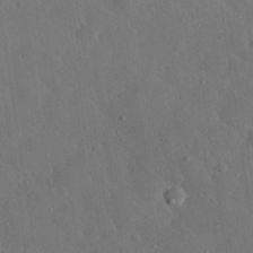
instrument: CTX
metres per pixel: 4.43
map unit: eHh
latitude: 31.0837
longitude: -78.5168
